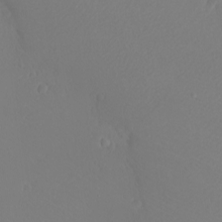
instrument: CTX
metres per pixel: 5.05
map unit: eHh
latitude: -7.7855
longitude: -70.4412
